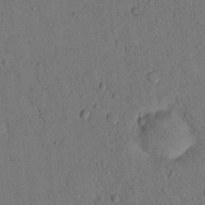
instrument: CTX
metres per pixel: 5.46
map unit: lHvf
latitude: 13.9717
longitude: 178.1983
